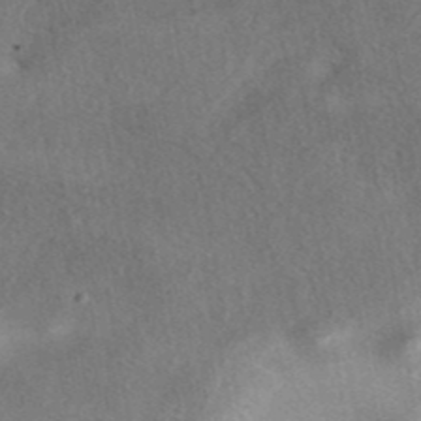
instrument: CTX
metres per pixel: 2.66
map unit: eAb
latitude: 41.5938
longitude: 103.3510
